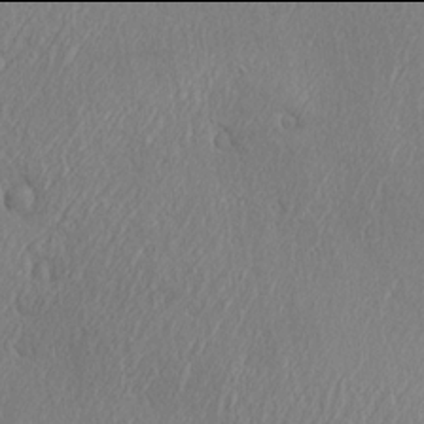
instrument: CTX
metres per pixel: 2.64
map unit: Ave
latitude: 21.9906
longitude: -136.6491
